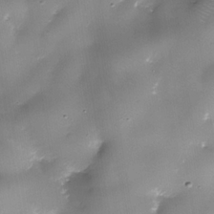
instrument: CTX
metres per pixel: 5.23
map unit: Nhe
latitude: -36.0850
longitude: -89.7828
